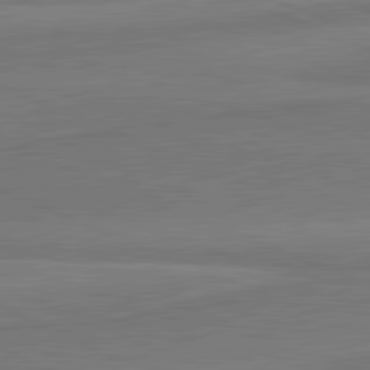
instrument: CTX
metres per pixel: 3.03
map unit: lApd
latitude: 81.7639
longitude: 168.1416
